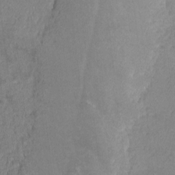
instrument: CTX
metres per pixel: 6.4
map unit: lHvf
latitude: -13.7289
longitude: -102.5734
